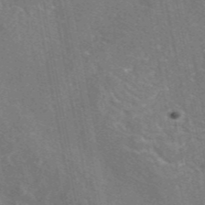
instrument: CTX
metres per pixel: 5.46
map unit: eAb
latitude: 46.2145
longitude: 107.9556
